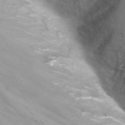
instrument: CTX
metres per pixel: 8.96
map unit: Nhu
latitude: -12.7463
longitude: -73.2915
